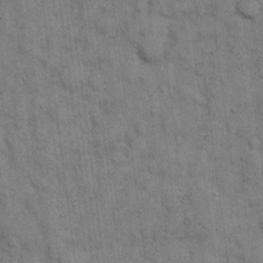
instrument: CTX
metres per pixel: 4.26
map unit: eHh
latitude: 15.6127
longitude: -62.7624
